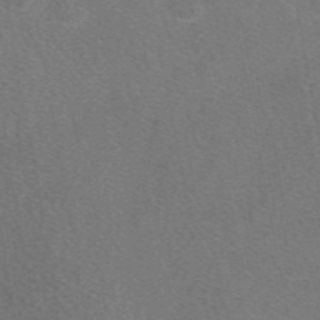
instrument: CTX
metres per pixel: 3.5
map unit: eAb
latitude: 48.2334
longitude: 119.2943
